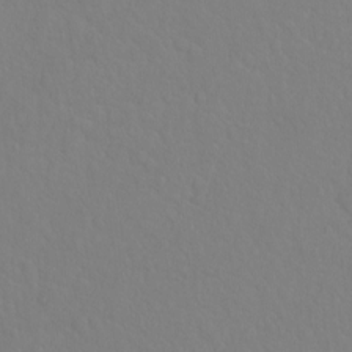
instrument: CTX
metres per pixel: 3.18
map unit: Hto
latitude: -8.2739
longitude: -46.4790
